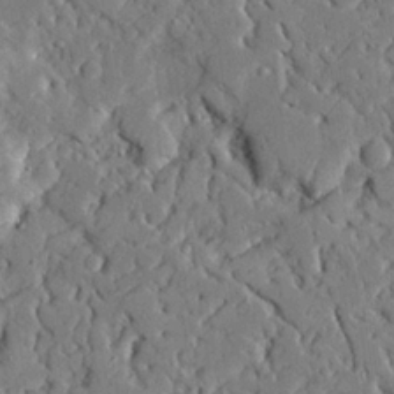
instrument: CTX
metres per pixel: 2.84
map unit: Ave
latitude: 22.8002
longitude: -129.2726
